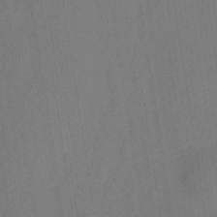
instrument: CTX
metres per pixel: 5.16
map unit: HNhu
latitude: -29.0487
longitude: 67.4076
